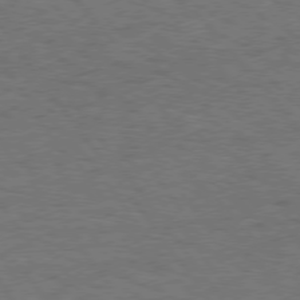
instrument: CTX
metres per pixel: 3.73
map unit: Hpe
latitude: 75.4804
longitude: -136.1578
